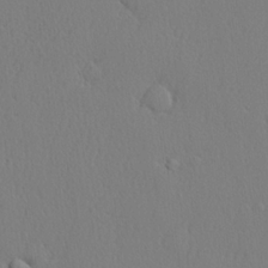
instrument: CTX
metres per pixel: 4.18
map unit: lHvf
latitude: 21.1026
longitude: 142.2928
